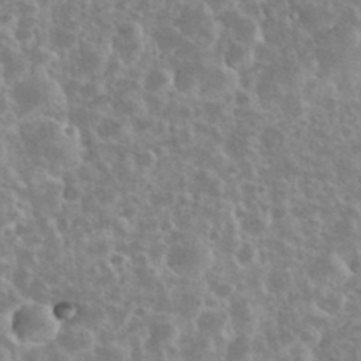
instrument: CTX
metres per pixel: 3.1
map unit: eHh
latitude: 35.6882
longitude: -60.6868
